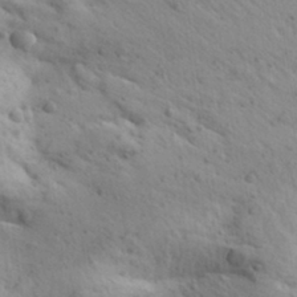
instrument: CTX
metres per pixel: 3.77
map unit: Aa
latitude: 30.9703
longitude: -147.1215
